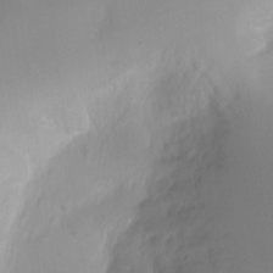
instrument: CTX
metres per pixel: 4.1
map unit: Ht
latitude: -6.4440
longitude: -30.5924
